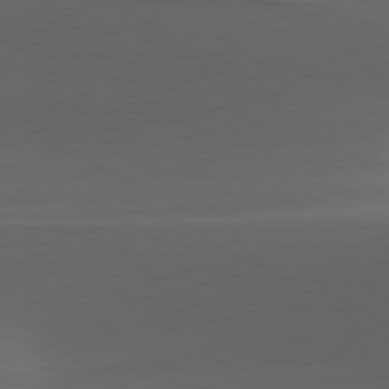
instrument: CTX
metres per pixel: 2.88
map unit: lApd
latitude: 79.1214
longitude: -49.6694
